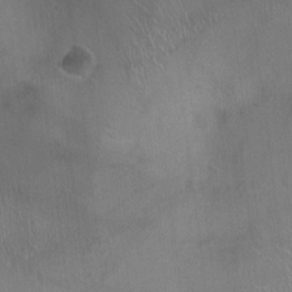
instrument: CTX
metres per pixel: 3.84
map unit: Ht
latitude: -4.2928
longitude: -16.7624
